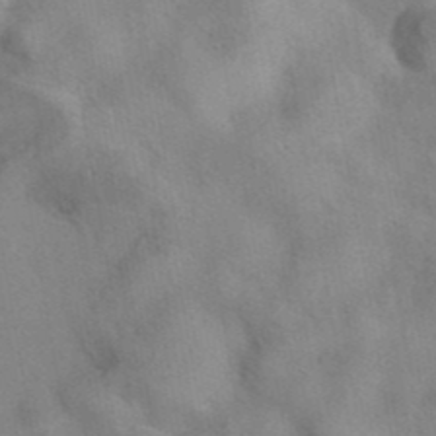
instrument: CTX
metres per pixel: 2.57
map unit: eAb
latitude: 40.9513
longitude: 108.1417
